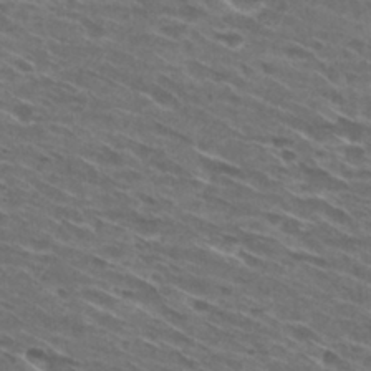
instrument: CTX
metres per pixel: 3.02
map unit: Hto
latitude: 29.4426
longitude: -45.5749
